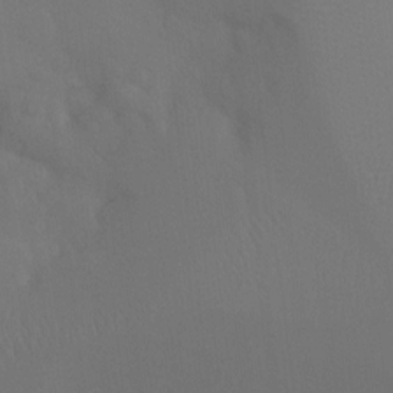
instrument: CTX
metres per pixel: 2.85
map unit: Ht
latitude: -9.1242
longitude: -31.3104
